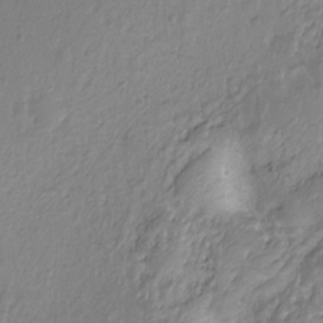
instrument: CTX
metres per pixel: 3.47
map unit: Hto
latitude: -11.9178
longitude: -38.6679
